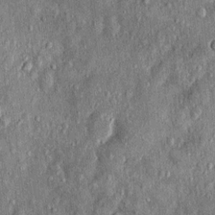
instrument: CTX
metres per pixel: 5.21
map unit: Nhu
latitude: 0.6301
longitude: -16.1955
